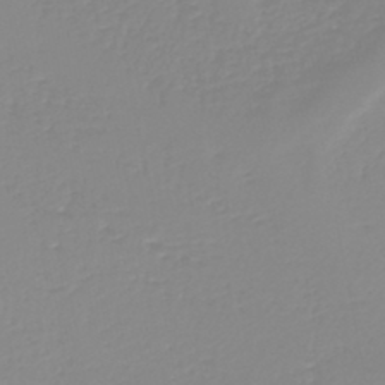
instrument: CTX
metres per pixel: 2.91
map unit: HNb
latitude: -44.3306
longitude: 53.7288
